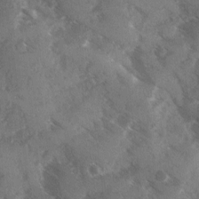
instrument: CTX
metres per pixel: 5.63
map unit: Ave
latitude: 0.3089
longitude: -111.4238
